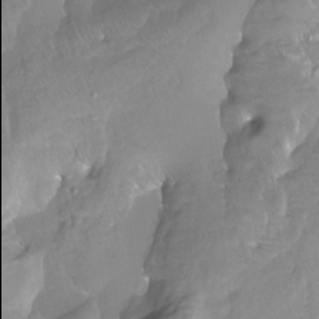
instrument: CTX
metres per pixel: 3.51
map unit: Htu
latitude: -14.1984
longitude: -45.9906
